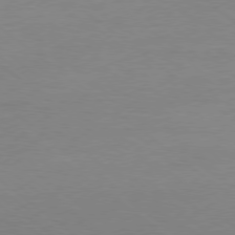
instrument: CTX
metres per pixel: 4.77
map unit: Ap
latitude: -79.2187
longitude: -56.5923
